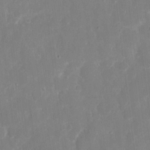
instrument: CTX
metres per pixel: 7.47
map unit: eHh
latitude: 7.3671
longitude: -69.4616
